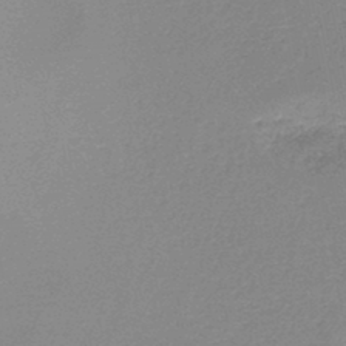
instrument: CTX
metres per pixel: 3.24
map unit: HNb
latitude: -46.7652
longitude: -39.2726
